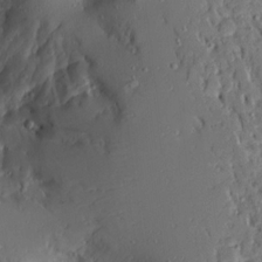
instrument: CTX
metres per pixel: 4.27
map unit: Ave
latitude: 14.9136
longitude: -140.3278
